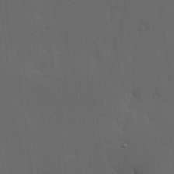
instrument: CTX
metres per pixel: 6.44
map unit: lHvf
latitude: 18.3656
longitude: -117.7261
